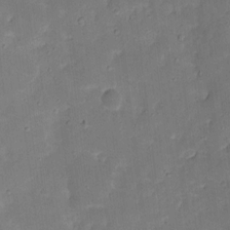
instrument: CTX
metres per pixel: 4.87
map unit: eHh
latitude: 8.7813
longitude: -72.2523
